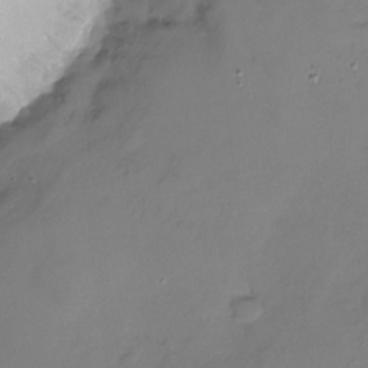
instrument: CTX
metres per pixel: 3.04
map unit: Nhu
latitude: -28.7274
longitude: -58.7057
